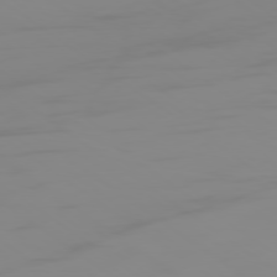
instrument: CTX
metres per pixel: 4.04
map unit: Ap
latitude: -78.8975
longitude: -79.0081
